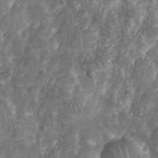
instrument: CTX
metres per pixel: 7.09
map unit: eHh
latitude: 38.2145
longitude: -58.2523
